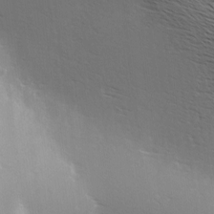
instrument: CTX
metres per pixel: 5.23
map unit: Hve
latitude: 2.6868
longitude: -123.4993
